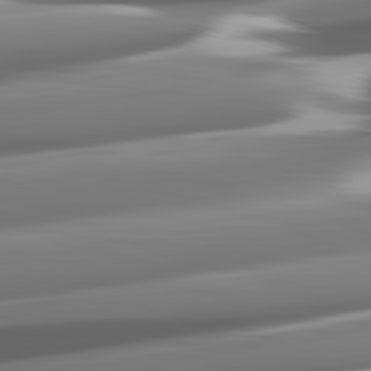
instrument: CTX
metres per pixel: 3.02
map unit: lApd
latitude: 82.2711
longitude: -149.1025
